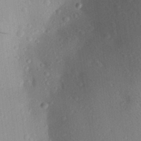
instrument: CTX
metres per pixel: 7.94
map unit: Aa
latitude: 26.7246
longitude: -146.4601
